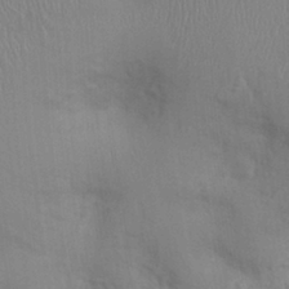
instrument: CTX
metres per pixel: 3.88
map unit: Ht
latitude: 0.3467
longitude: -14.0255
